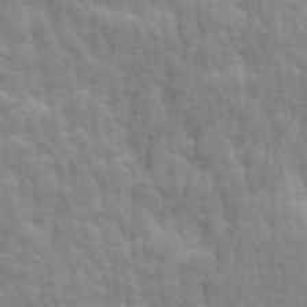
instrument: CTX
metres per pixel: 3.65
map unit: Ave
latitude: 14.1578
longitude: -134.1200
